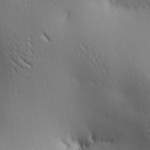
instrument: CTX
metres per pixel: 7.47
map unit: lAa
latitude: 3.7449
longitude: -117.7639
